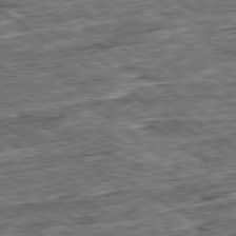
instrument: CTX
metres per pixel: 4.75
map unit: Ap
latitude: -79.5210
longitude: -85.2537
